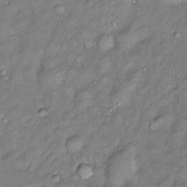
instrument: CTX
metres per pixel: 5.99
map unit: Htu
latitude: -6.0661
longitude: 159.0486
